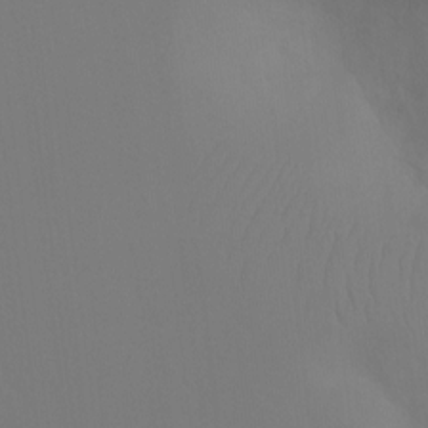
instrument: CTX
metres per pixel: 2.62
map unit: Ht
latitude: -7.5021
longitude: -30.7436
